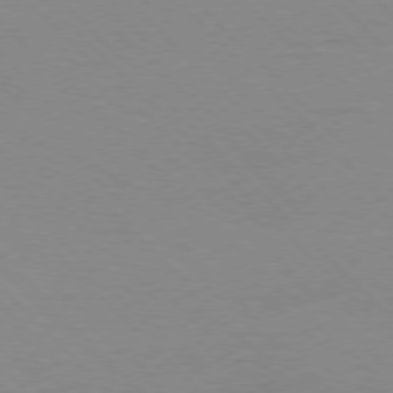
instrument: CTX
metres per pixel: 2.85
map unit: Ap
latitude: -77.5966
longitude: -87.4993
